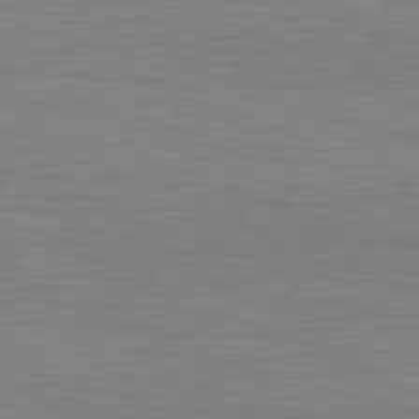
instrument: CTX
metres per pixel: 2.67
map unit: lApd
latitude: 81.5560
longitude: -167.9717
